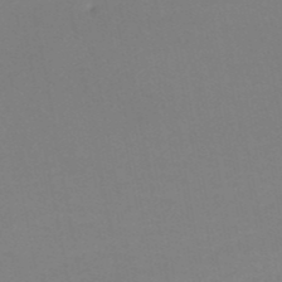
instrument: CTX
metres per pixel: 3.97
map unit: HNb
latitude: -50.7652
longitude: -52.8947
